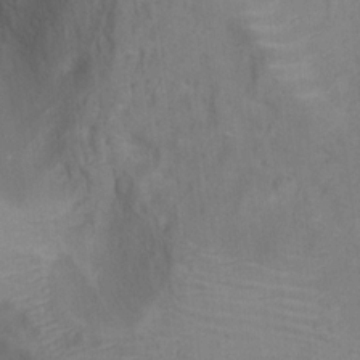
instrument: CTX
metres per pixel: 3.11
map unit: Ht
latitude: 13.0270
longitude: -41.3481
